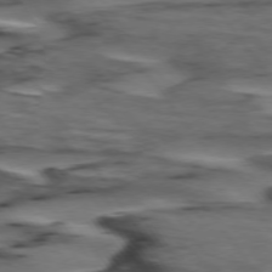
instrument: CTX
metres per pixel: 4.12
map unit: lApd
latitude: 74.8569
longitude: -71.2537
